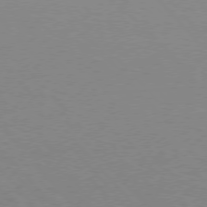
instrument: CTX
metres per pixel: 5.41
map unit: Hpe
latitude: 75.7450
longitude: -145.9150
